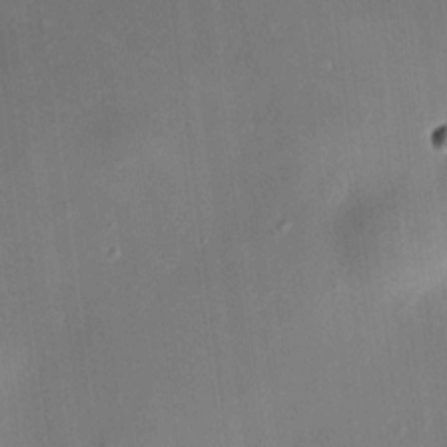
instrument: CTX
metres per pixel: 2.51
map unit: HNhu
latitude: 9.8583
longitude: 11.1809
